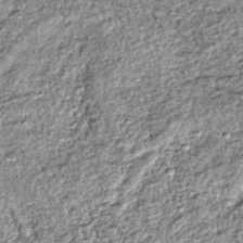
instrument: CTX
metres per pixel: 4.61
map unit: lHb
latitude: -38.4818
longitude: 67.8423
